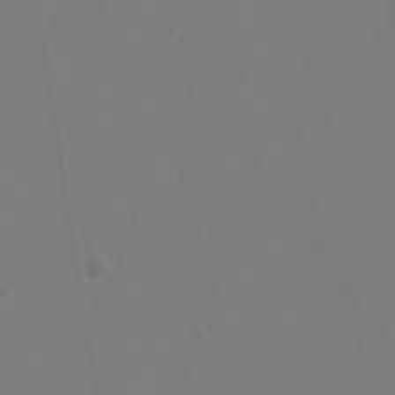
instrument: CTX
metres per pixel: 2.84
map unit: lHvf
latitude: -9.8800
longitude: -99.8394
